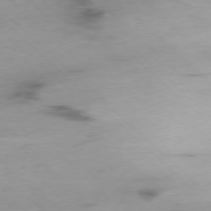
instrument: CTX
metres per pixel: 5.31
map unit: Ap
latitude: -77.5966
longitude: -90.8002
